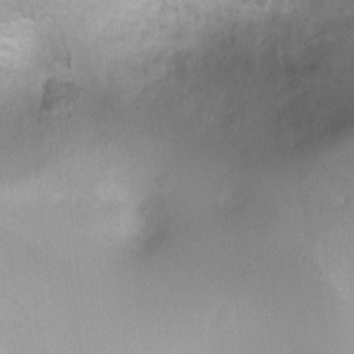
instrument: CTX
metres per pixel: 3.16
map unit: Ht
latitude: -1.0298
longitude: -20.0255
